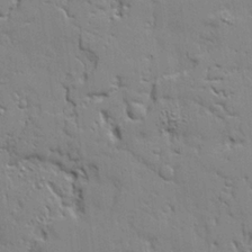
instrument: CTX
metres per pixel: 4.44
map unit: Ave
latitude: 20.0444
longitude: -127.7639
